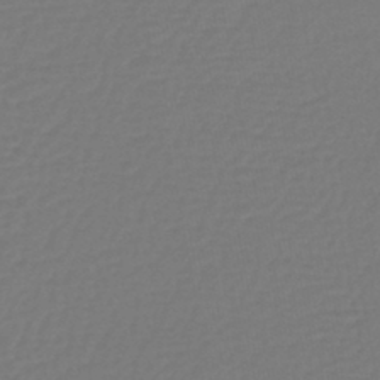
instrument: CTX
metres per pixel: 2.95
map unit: lHb
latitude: -43.2564
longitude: 78.1605
